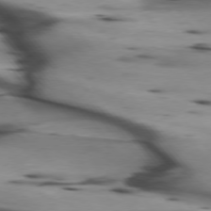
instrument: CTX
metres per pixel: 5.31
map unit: lApd
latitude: 75.5182
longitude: -65.1970
